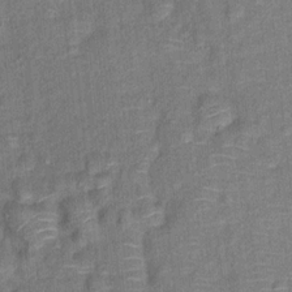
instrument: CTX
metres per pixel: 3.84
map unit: Ht
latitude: 9.1403
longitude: -38.1578
